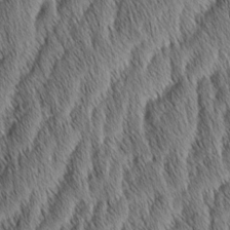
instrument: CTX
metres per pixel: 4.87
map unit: Aa
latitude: 6.7813
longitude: -130.5735
